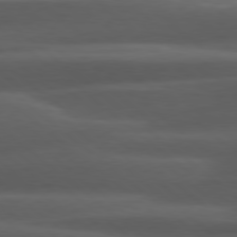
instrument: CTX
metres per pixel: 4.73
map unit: Hpe
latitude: 79.0648
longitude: -128.3656
